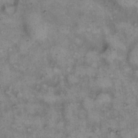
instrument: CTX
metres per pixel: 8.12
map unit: eHh
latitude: 14.8380
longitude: -64.5168
